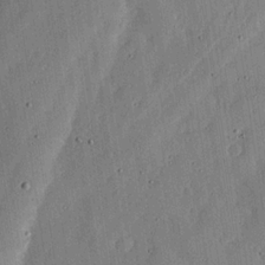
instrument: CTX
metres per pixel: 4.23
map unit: lHvf
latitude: 19.8394
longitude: -114.5545
